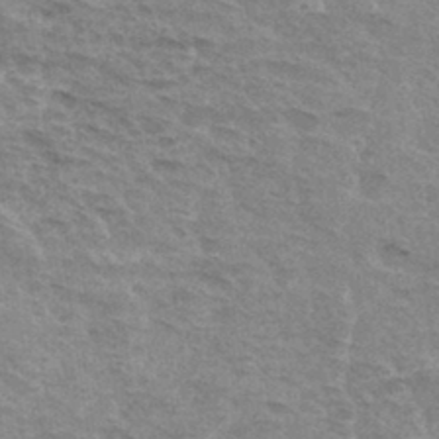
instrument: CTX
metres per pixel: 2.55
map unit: Hto
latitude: 33.2348
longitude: -44.9891
